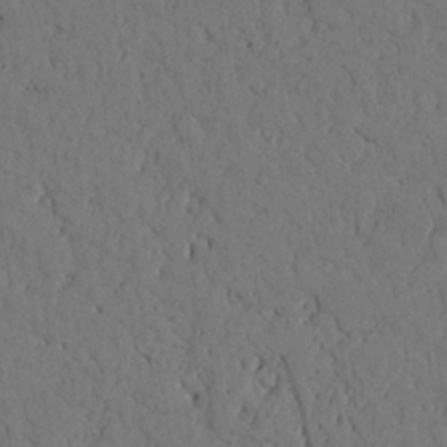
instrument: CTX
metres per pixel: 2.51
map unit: Nhu
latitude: 20.3468
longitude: -75.7261
